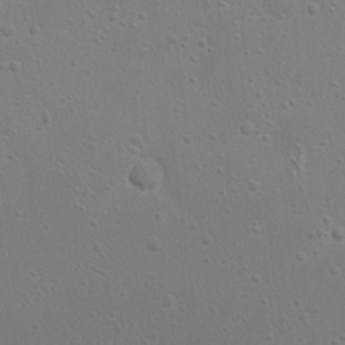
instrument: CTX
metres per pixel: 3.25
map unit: Nhu
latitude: 20.6869
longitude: -73.6505
